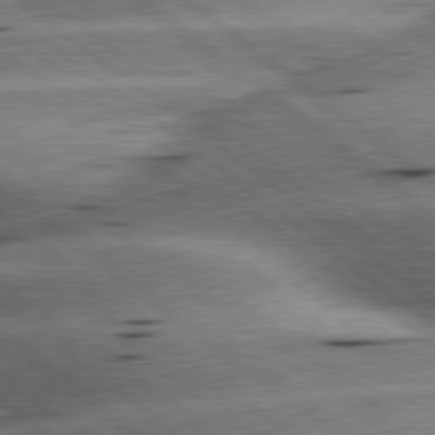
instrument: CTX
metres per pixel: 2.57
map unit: lApd
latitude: 79.4238
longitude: -140.1388
